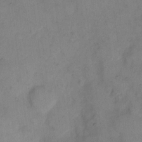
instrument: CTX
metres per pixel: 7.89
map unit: eHh
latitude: 8.4412
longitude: -62.6680
